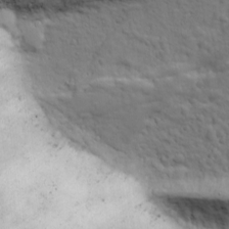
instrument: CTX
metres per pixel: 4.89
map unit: Ave
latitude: 18.0255
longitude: -133.1214
